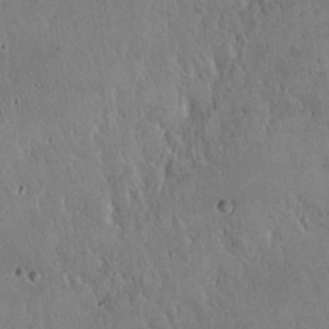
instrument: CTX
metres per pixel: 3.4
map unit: Hto
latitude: 16.3845
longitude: -59.4993
